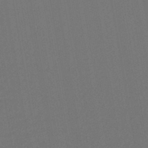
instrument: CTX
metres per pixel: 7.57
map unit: lHb
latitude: -43.4643
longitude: 68.2172
